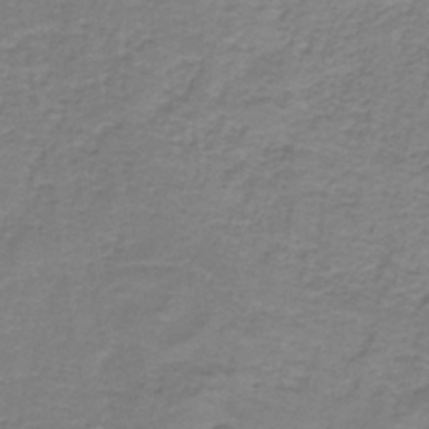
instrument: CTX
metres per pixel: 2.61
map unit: eAb
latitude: -37.1809
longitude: 52.5762
